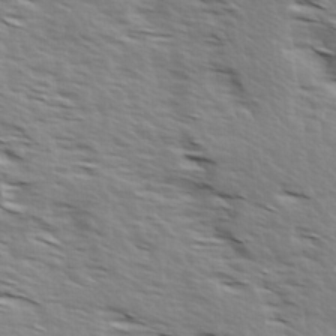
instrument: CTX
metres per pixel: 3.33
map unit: Ave
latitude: 14.8191
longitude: -102.9891
